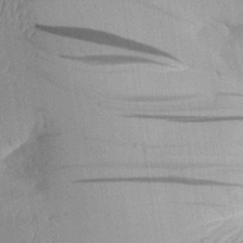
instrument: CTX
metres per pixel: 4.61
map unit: Aa
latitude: 29.7260
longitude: -132.2900
